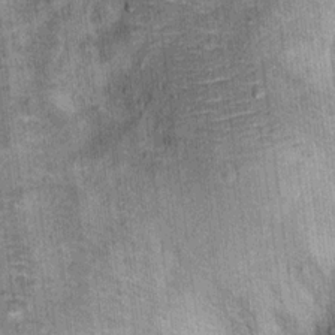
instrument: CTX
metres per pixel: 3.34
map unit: Ht
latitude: 11.4616
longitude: -38.1956
